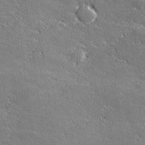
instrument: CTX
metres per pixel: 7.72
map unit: lHvf
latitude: 26.8947
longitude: 141.9745
